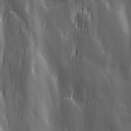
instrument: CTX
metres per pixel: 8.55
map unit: Ave
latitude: 13.0459
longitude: -105.0837
